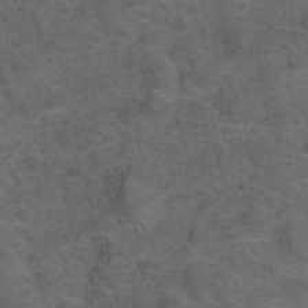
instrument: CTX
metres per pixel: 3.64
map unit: Hto
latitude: 5.0647
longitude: -36.2901
